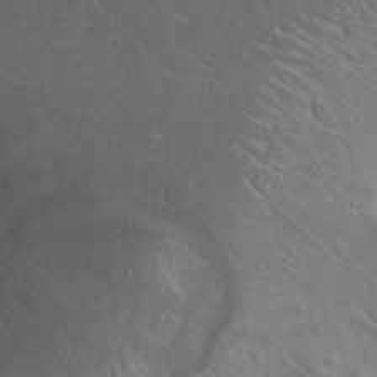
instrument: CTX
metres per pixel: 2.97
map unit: Ht
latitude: -0.4251
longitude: -45.4426
